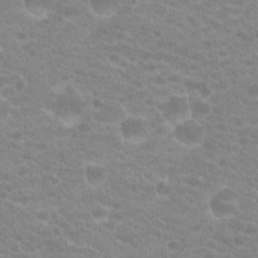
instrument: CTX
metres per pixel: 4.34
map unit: Hto
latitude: 20.0633
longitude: -38.2900
